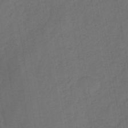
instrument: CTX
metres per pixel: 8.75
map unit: HNb
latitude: -44.0094
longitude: -39.6694
